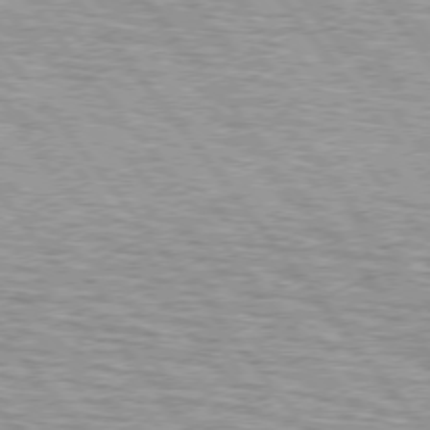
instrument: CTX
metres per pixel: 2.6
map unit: lApd
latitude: 75.1403
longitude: -76.2144
